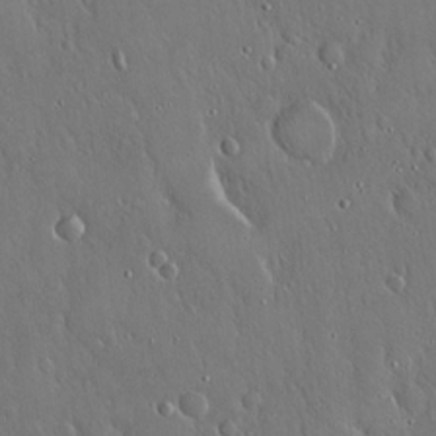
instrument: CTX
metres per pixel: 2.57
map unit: Hto
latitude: 17.8205
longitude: -58.4034
